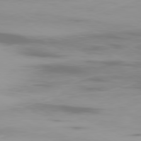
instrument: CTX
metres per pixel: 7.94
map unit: Ap
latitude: -80.2551
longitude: -61.3859
